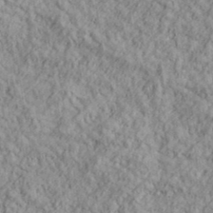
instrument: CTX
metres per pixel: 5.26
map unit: lHvf
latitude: 38.7813
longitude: -90.8191
